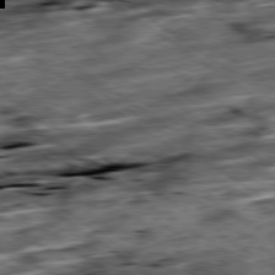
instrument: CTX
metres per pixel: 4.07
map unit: Ap
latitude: -79.5588
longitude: -50.0822
